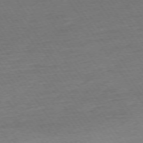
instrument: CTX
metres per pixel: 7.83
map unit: Ap
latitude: -74.3496
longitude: -84.0444
